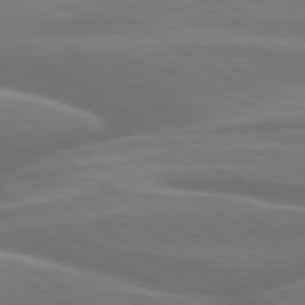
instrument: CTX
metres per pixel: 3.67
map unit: lApd
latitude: 79.8584
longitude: -127.7828
